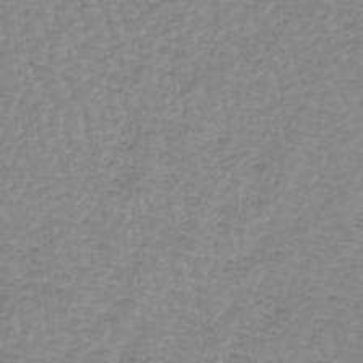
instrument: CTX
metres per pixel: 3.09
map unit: lHb
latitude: -40.1039
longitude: 65.4833
